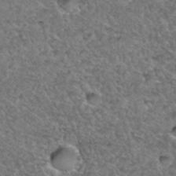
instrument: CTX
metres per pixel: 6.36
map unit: Hto
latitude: 35.9528
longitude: -48.0633
